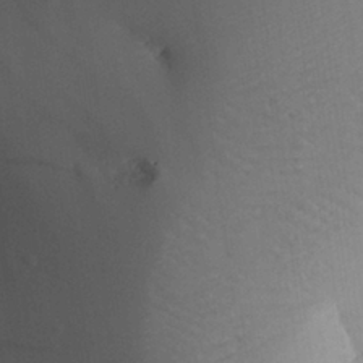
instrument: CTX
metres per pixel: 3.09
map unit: Aa
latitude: 27.8583
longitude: -135.6505
